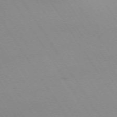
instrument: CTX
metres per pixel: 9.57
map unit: Hpe
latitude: -72.2361
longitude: 11.6155
